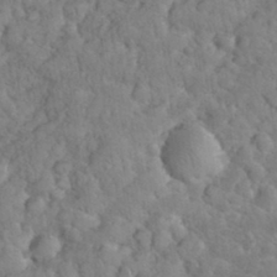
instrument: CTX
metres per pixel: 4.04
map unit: eHh
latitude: 34.6112
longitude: -65.3482
